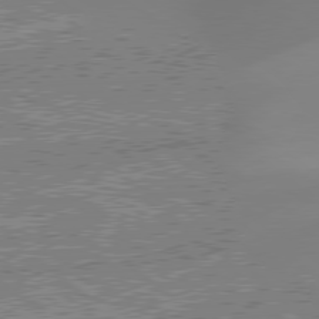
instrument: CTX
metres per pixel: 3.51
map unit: Hpe
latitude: 78.7813
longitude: -143.2915
